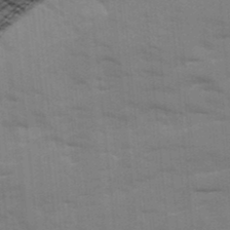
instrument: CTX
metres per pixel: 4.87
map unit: Ave
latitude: 13.1025
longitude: -102.4412
